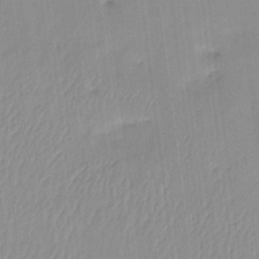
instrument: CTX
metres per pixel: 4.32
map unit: eHh
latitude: -4.3495
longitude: 15.3132
